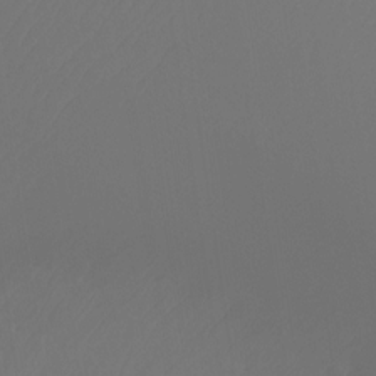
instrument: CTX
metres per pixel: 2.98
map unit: Ht
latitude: -16.1417
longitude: -47.1781
